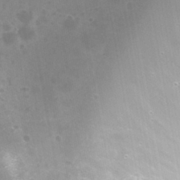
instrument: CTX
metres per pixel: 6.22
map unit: Nhu
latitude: 25.9906
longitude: -56.2711
